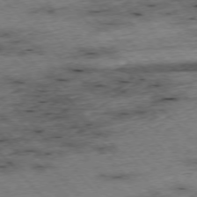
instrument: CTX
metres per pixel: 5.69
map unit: Hpe
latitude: -76.4440
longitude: -16.1956
